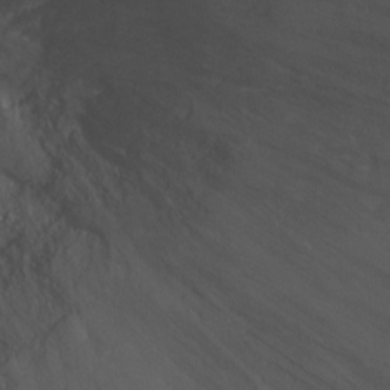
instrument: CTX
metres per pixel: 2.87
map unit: Hto
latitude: -3.2186
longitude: -35.6127
